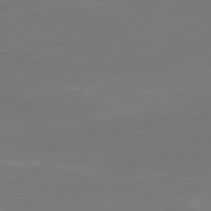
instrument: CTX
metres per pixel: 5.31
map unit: Ap
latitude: -79.6533
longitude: -60.6490
